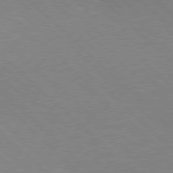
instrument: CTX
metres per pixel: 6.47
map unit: Hpe
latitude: 77.5182
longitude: -155.4993
